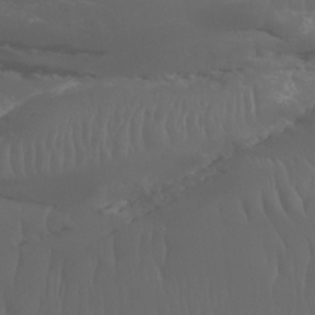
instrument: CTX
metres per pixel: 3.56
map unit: Htu
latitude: -5.2565
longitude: -75.6127
